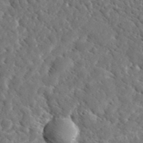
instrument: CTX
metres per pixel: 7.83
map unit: lHvf
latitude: 36.0444
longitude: -86.5546
